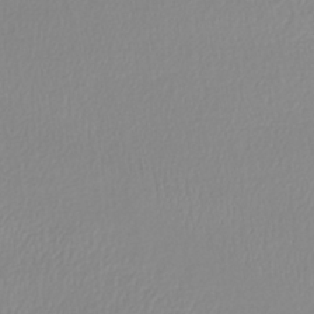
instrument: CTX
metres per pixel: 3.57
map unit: lHb
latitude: -41.1620
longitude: 71.3132
